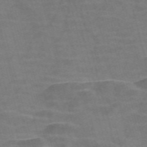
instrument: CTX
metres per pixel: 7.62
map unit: Nve
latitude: -58.2172
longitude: 64.1228
